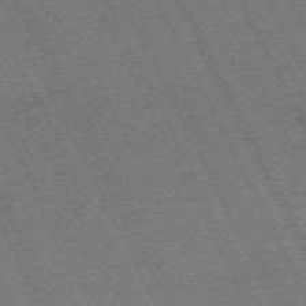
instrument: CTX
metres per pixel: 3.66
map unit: Hpe
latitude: -71.6533
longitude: 10.3117
